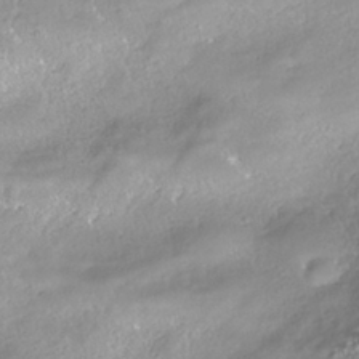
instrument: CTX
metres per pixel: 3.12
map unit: ANa
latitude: -38.4251
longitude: 97.5588
